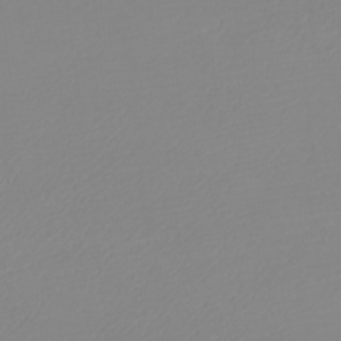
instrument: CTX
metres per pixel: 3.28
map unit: eHh
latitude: -5.8800
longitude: -86.4601
